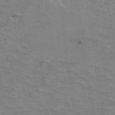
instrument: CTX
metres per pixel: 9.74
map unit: Hto
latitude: 38.7624
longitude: -41.8961
